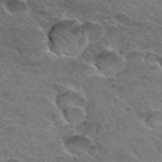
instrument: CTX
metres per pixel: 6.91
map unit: Hto
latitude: 33.3482
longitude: -46.1200
